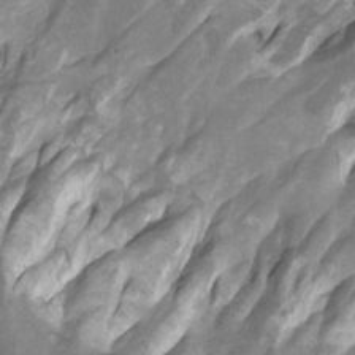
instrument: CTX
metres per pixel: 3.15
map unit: Htu
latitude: -7.2376
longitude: -48.9325
